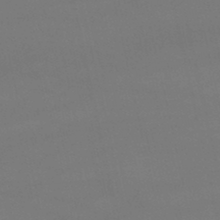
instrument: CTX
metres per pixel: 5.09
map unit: lHb
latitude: -47.2754
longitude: 67.0108
